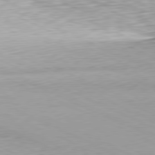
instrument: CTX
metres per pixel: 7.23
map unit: Ap
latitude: -81.3699
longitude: -71.8205
